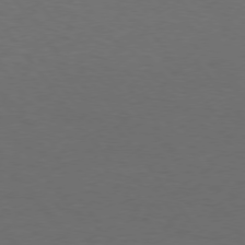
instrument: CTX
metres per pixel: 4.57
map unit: Hpe
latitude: 75.1781
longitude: -131.1781
